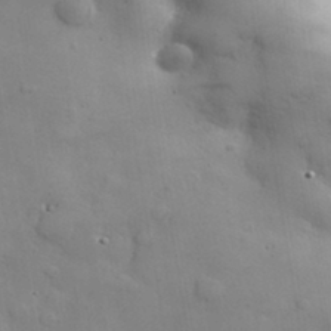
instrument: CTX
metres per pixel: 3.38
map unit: lHvf
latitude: 35.3103
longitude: -91.4993
